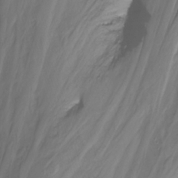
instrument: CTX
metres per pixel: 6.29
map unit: Nhu
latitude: -13.9556
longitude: -53.3104
